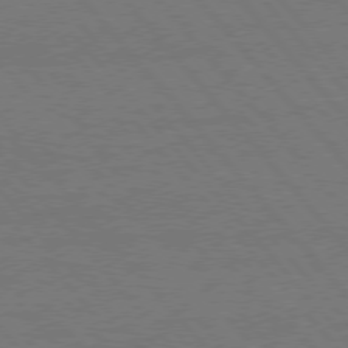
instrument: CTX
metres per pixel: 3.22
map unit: Hpe
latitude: 75.7828
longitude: -137.9150
